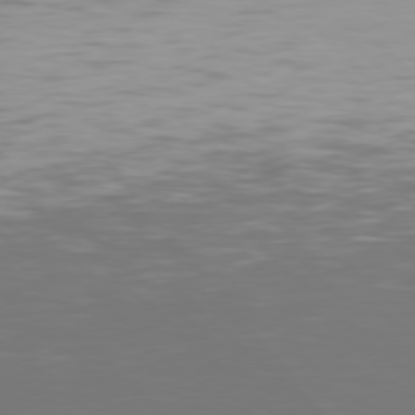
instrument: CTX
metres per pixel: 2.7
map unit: Hpe
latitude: 77.5749
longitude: -171.8583
